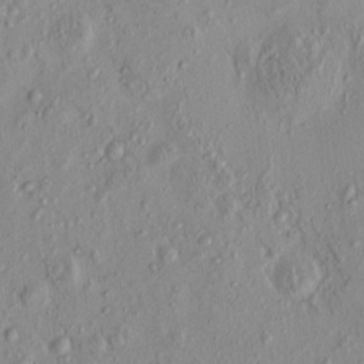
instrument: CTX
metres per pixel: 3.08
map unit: eHh
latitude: -0.3307
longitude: 17.0676
